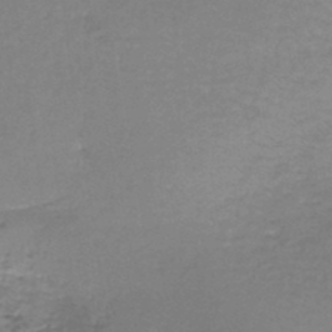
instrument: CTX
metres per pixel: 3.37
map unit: lHb
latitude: -44.1795
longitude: 58.2172
